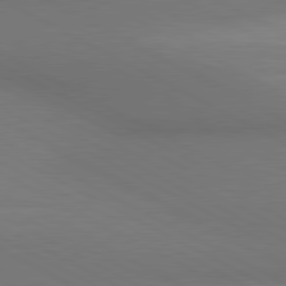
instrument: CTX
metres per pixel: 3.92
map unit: lApd
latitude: 80.7246
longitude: 138.8786
